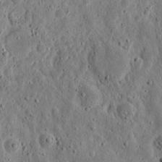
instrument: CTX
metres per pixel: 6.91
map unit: eHh
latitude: 11.2537
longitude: -73.6505
